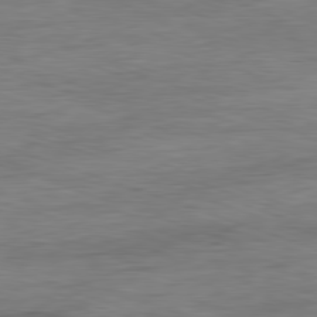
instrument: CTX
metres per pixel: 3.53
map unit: Ap
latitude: -81.3510
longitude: -89.2537
